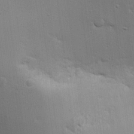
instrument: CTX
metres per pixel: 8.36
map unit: Aa
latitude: 18.3089
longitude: -142.3656
